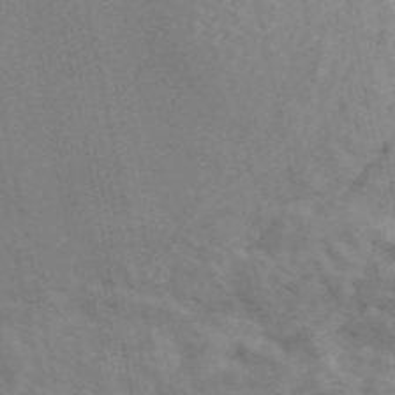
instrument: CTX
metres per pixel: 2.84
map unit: ANa
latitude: 46.2712
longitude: 25.5399
